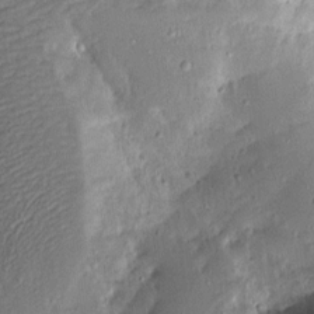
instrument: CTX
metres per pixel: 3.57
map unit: Aa
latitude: 13.2915
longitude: -140.1766
